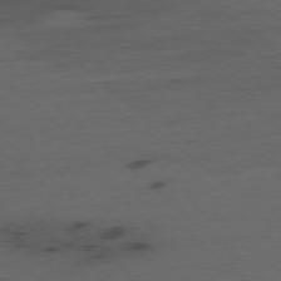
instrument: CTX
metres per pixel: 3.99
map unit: Ap
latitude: -78.3684
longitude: -61.1970
